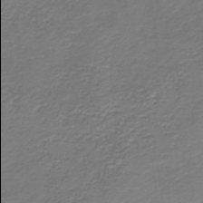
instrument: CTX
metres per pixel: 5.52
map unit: HNb
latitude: -42.9541
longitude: 50.0094
